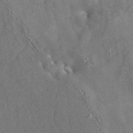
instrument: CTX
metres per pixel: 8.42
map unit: eAb
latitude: 35.3481
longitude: 112.1606
